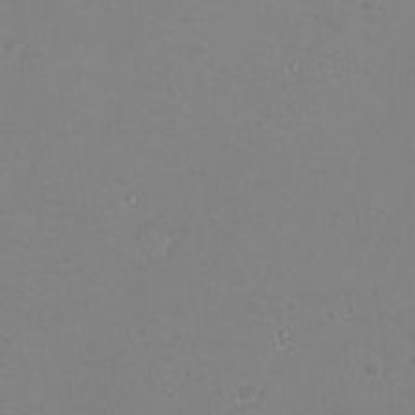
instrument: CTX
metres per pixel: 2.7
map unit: eHh
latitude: -9.7666
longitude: -68.4979
